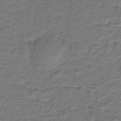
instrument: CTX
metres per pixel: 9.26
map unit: lHb
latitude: -32.1606
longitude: 65.6911
